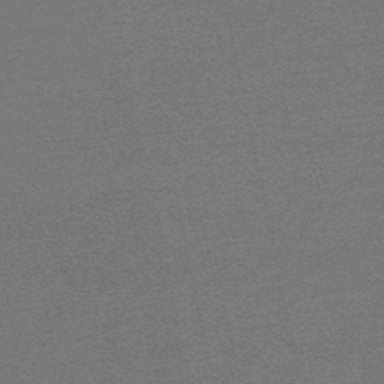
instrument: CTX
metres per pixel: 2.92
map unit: eHb
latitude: -50.2928
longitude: 78.1983
